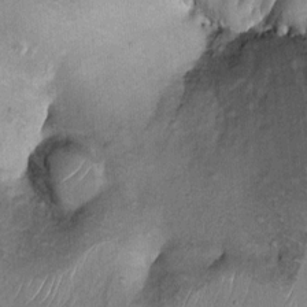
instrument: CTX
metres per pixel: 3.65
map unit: Hto
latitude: 10.3467
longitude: -37.7072
